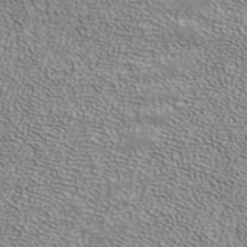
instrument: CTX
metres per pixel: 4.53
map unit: ANa
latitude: 39.3859
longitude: 24.9164
